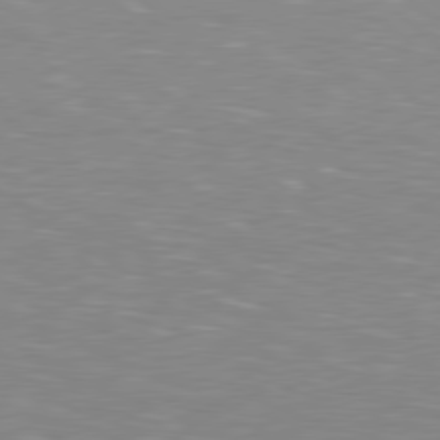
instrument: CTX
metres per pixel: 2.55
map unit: lApd
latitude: 79.0459
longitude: -177.8394
